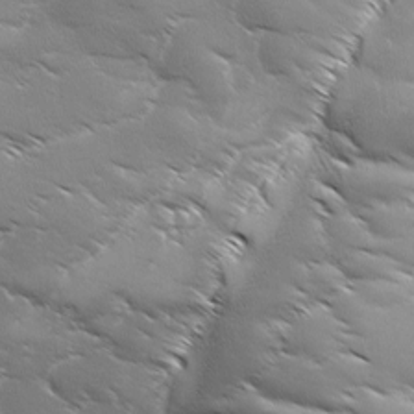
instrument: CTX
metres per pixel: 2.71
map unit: Ave
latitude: 1.6882
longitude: -113.9339
